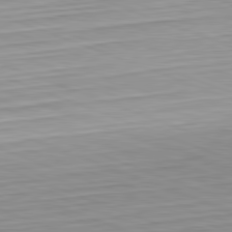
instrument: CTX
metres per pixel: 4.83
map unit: Hpe
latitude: -82.4251
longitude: 12.6519
